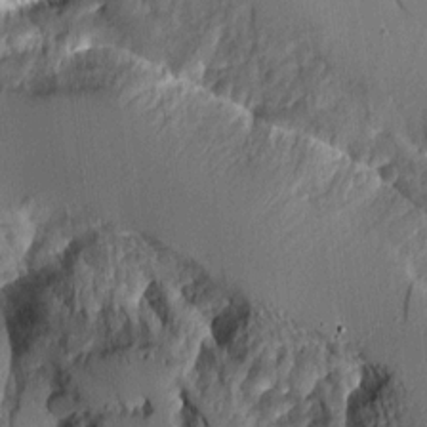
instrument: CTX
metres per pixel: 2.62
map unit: Aa
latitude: 9.4804
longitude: -127.8772
